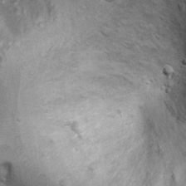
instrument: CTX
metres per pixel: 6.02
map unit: Ht
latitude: 9.5371
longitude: -36.8758
